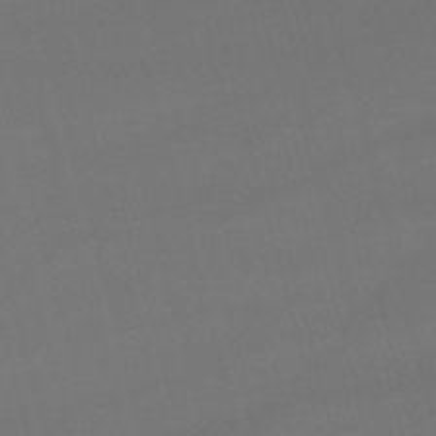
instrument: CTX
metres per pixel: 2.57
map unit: lHb
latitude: -47.6722
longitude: 63.3131
